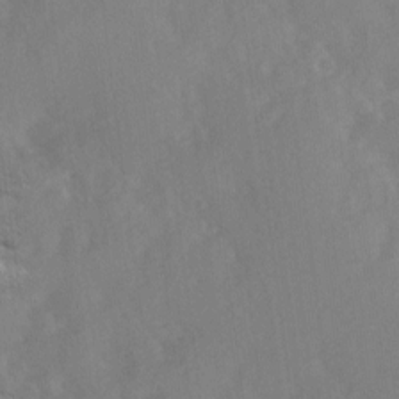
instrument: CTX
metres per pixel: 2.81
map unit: Ave
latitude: 10.5735
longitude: -102.5734
